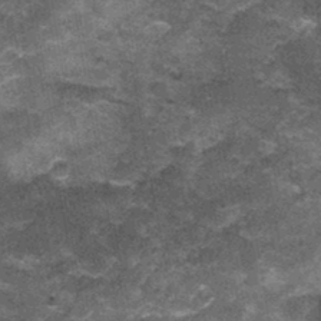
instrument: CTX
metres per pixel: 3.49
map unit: Nhu
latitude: 3.3104
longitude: -17.1592
